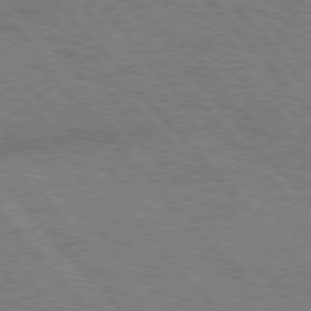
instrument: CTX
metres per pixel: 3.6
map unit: lApd
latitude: 76.1955
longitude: -74.6491
